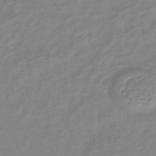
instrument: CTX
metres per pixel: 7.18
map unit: lHb
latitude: -41.1053
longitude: 76.5763
